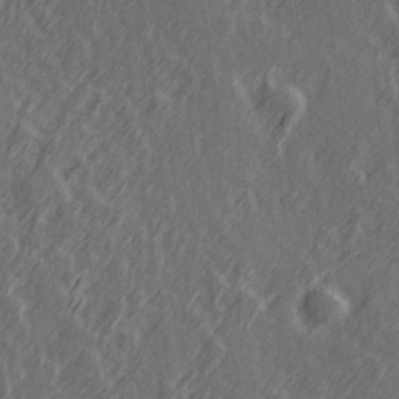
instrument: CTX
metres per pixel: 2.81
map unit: Hve
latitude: 26.3467
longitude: 146.3873
